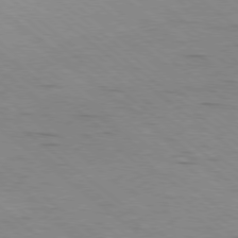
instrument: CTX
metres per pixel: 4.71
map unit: Ap
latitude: -78.9730
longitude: -100.6491
